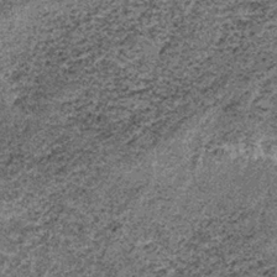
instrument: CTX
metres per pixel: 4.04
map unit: lHb
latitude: -37.5777
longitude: 66.6897
